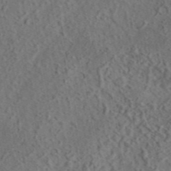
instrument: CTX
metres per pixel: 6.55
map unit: eAb
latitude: 43.5182
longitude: 116.0472
